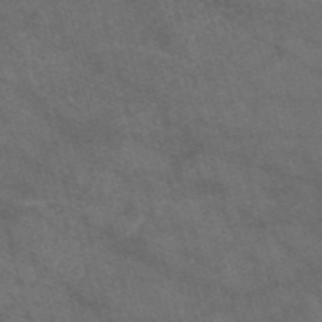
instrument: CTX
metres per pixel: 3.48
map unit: eAb
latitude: 47.4616
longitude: 117.6721
